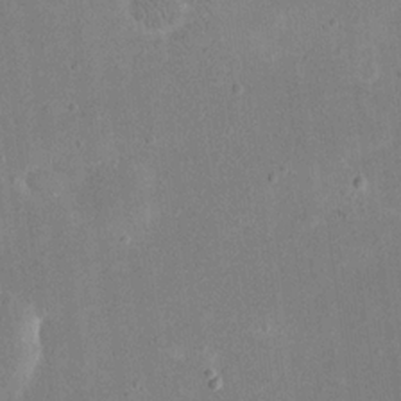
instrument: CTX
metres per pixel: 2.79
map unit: eHh
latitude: 19.5182
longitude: -70.4223
